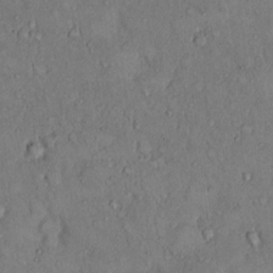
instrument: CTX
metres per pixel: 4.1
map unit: Hto
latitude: 9.7828
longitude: -59.9339
